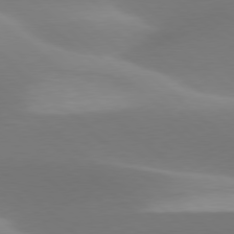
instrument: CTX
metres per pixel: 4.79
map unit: lApd
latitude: 77.9150
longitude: -50.8569
